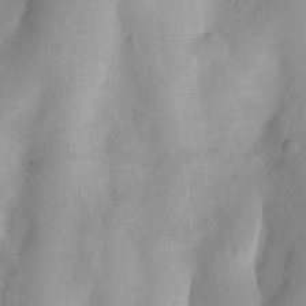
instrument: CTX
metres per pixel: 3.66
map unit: Nhu
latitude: 7.9339
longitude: -22.6679
